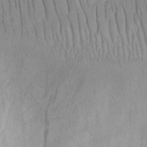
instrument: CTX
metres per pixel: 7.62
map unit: eHh
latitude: 16.0633
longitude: -72.4979
